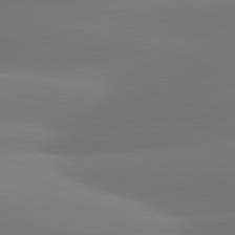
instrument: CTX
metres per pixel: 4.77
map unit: lApd
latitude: 81.1403
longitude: -161.6127
